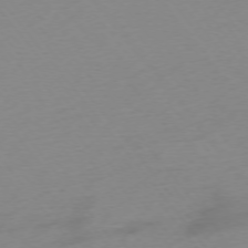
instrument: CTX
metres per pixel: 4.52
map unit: Ap
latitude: -75.0487
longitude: -71.9150
